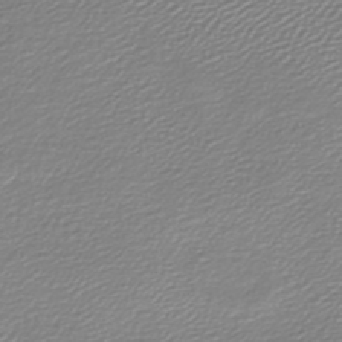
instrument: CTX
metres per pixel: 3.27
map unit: lHb
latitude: -46.8219
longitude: 60.2739
